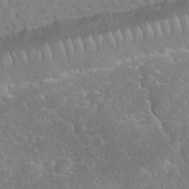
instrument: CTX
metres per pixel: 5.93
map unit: eHh
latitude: 35.2914
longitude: -64.3467
